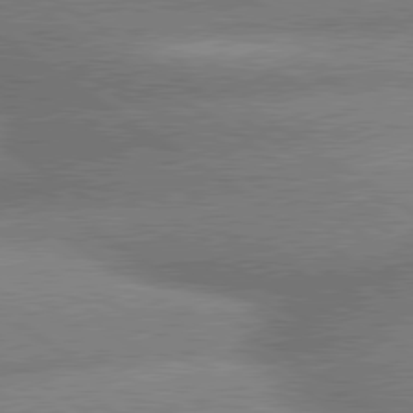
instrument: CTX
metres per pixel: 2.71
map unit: lApd
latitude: 80.1011
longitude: -161.2348
